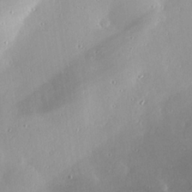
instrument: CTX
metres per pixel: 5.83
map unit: eHh
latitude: 24.5923
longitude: -89.7639
